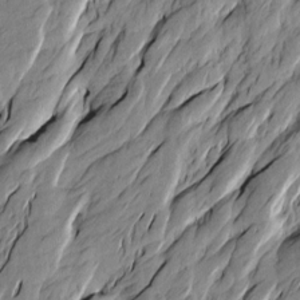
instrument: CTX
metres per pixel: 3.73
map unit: Htu
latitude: -4.4818
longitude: -176.0822
